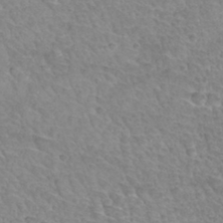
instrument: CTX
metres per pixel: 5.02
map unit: Hto
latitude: 34.5923
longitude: -46.1956
